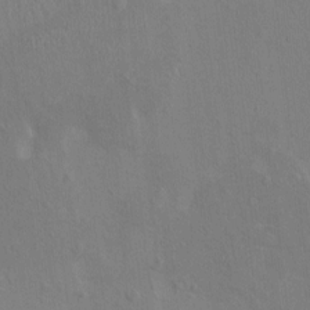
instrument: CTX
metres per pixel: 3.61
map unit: HNhu
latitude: 5.2159
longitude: 4.3873
